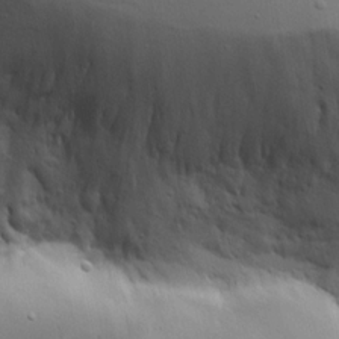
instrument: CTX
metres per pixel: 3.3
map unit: Aa
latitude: 19.2159
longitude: -126.2334
